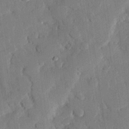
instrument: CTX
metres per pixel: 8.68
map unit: eHh
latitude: 26.3089
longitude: -81.4426
